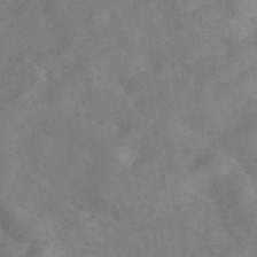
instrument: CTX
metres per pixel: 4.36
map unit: eAb
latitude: 46.3657
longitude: 127.1620
